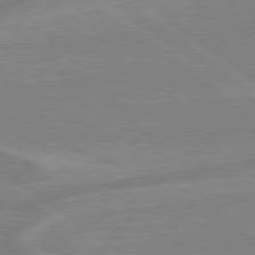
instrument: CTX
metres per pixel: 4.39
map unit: lApd
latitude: 79.1214
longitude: -164.1200
